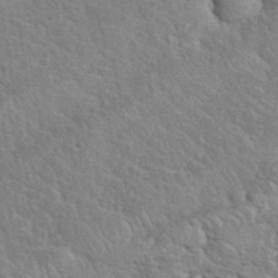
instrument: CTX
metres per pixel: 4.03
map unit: eHh
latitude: 37.7639
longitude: -61.6127
